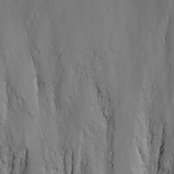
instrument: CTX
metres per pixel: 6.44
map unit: Nhu
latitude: -8.0472
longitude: -85.5560
